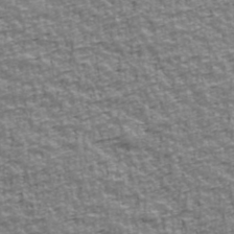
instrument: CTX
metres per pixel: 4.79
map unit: Ave
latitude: 42.0633
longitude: -112.7057
